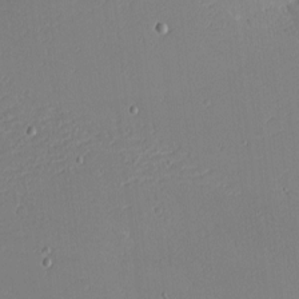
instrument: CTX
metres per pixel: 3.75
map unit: Nhu
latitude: -4.5196
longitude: -82.6112
